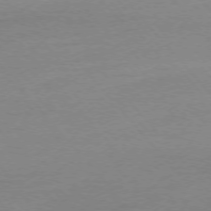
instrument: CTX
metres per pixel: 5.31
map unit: Ap
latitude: -76.4818
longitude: -93.8772
